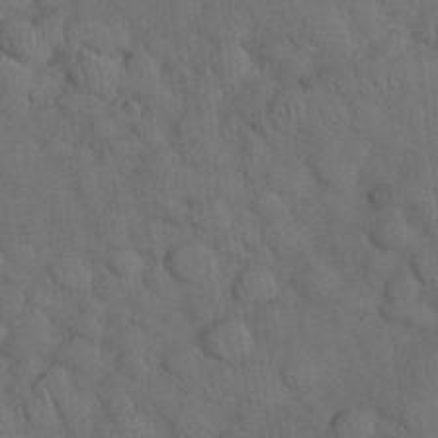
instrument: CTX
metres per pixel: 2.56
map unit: Nhu
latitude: 27.6694
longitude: -69.8017
